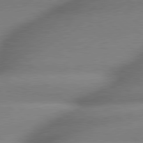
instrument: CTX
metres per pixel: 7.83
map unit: lApd
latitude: 79.4238
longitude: -163.1781
